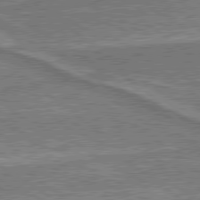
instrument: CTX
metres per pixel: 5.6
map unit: lApd
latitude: 79.5938
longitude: 174.6518
